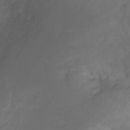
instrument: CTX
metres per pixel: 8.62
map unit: Ht
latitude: -10.7652
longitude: -35.3481
